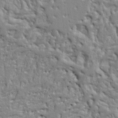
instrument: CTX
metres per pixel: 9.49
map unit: Ht
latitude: 8.3656
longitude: -77.2915
